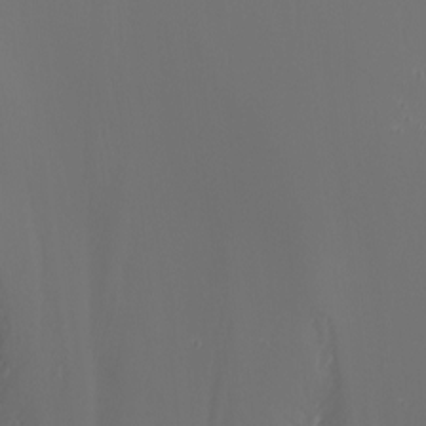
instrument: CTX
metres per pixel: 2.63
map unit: Nhu
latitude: -7.7099
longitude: -91.2159
